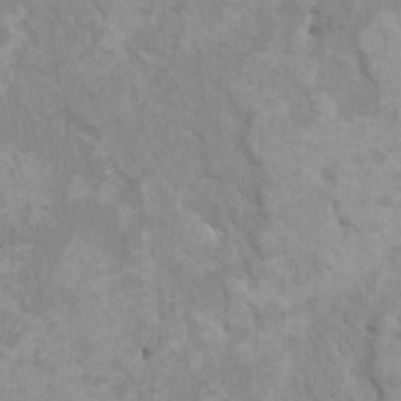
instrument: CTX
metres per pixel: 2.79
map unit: HNhu
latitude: 3.7260
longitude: -2.2711
